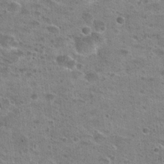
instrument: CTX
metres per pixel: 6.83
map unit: Hto
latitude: 22.7435
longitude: -49.2348
